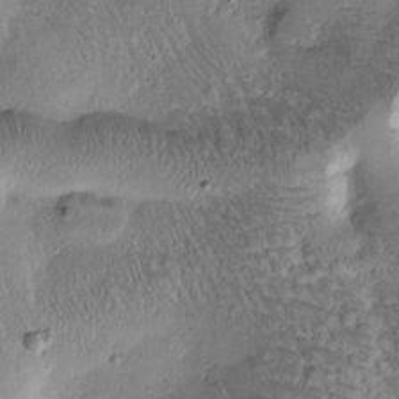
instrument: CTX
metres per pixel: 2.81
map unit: Htu
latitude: -0.8219
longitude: 170.9542
